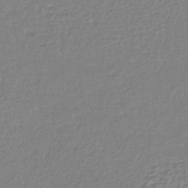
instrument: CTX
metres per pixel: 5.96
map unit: lHb
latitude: -40.5385
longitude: 61.1431
